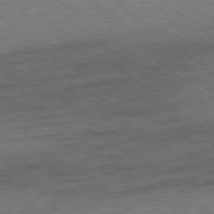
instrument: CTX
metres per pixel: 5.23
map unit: Ap
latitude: -78.9730
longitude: -49.7072
